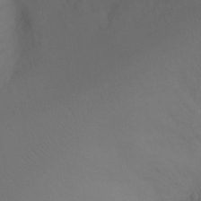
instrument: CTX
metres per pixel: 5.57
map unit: Ht
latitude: -5.9745
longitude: -26.8947
